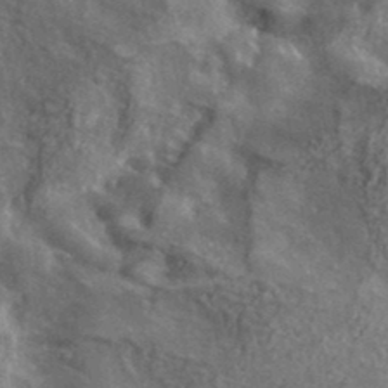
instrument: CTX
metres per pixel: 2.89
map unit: lHvf
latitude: 37.5182
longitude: -90.9703
